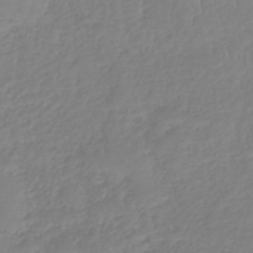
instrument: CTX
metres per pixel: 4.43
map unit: lHb
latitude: -40.7463
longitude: 67.3887
